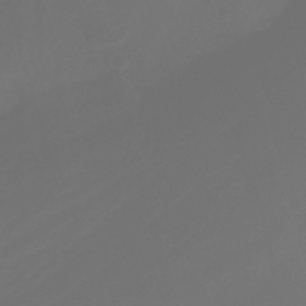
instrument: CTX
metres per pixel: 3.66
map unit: HNhu
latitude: -28.5574
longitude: 67.0297
